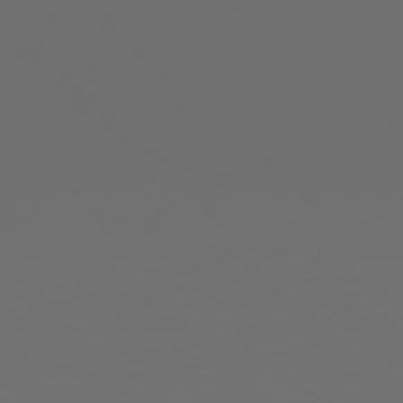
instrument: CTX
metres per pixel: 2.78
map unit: Hpe
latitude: 78.1578
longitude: -173.6882
